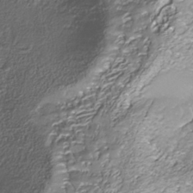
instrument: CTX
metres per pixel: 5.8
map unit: Nhe
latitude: -37.9178
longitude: -88.0633
